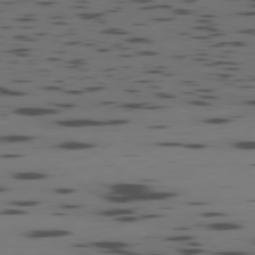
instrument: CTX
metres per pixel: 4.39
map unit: Ap
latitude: -79.1620
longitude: -62.5168
